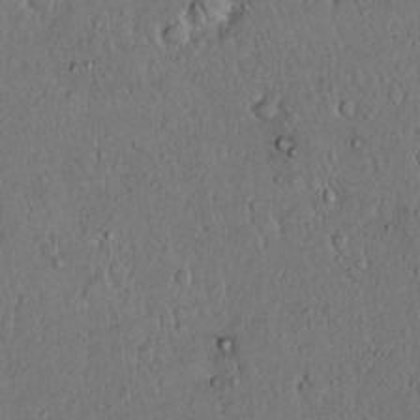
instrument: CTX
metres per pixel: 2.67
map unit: Hto
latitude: 14.8758
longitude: -57.1214
